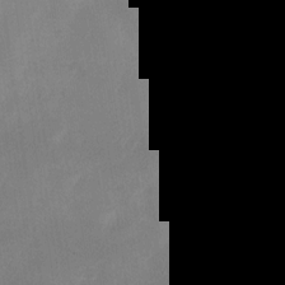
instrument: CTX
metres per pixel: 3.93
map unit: Nhu
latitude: -27.6532
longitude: -63.2726
